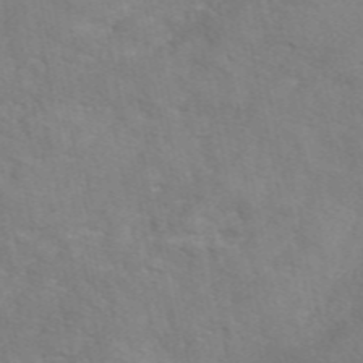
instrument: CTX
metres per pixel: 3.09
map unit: eAb
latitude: 49.2915
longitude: 119.5777
